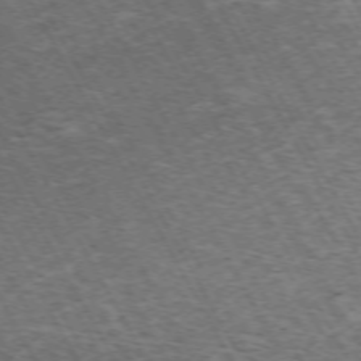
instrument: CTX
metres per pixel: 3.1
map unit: Hpe
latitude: -72.1039
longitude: 12.3306
